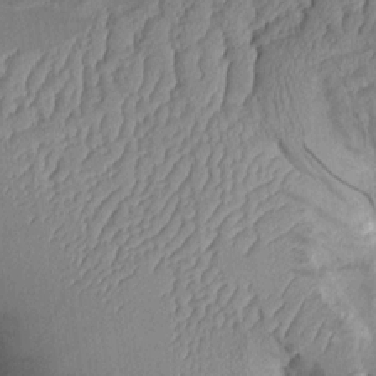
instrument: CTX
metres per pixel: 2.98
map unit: Aa
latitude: 9.1781
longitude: -128.0633
